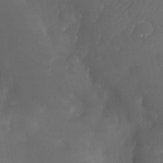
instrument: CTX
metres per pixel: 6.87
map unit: Nhe
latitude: -33.5966
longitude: -145.4615
